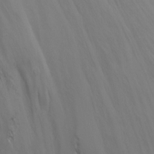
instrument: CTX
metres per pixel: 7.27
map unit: Nhu
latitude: -13.8045
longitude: -70.3845
